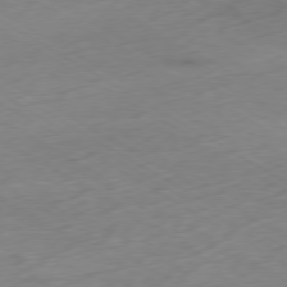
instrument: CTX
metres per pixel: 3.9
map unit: Ap
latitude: -79.1242
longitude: -57.7071
